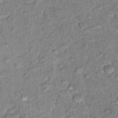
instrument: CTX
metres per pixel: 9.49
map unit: Nhu
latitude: 16.2900
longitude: -31.4616
